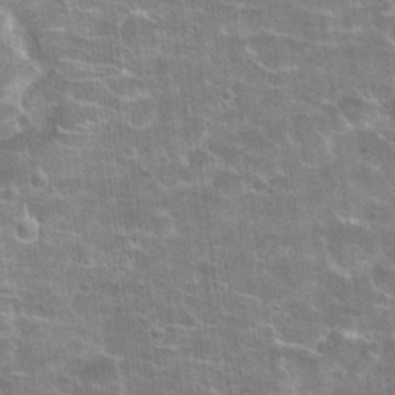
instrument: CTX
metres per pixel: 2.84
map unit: Hto
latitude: 21.3293
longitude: -42.7624
